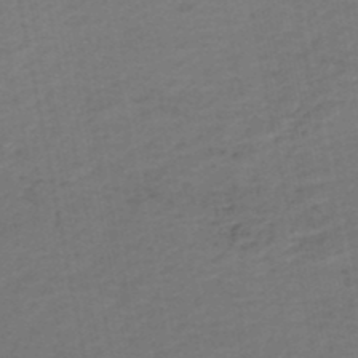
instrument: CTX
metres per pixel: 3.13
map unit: HNhu
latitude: -48.6330
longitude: 100.5195
